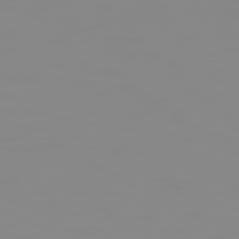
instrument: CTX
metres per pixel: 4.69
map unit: Hpe
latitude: 74.9514
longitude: -128.5357
